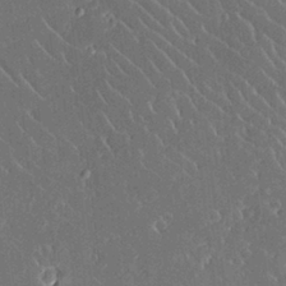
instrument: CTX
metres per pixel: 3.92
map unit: Aa
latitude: 12.9892
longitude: -126.5357
